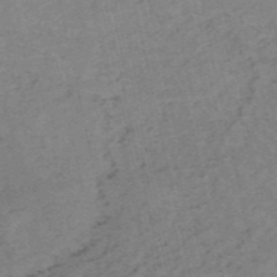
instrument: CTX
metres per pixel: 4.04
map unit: HNb
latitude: -54.2551
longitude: -42.8380
